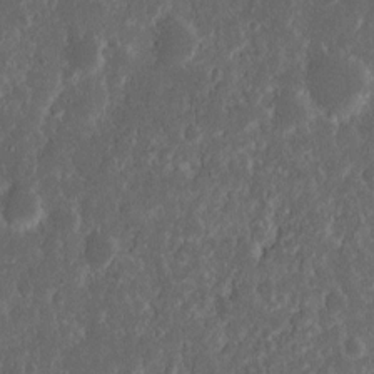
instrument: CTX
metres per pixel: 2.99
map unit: Nhu
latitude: 14.1200
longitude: -73.4994
